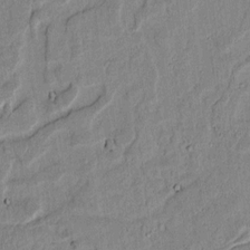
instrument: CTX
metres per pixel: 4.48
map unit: lAvf
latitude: 6.4034
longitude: 168.6707
